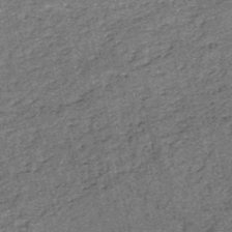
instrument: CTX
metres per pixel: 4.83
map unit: HNb
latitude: -53.1053
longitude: -48.8002
